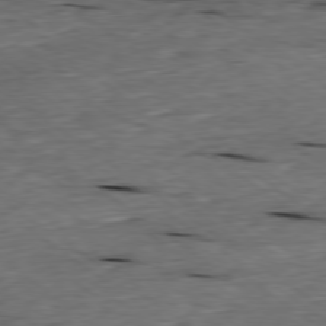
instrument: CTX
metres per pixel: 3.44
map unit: Ap
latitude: -79.2565
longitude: -91.5560
